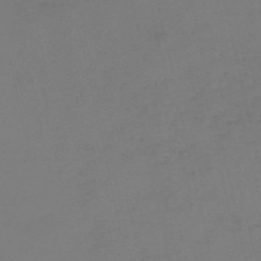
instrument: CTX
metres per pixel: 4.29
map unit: HNb
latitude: -54.3873
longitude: -50.3467
